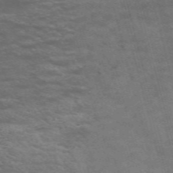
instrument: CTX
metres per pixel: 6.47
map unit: Nve
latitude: -58.8030
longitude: 66.4629
